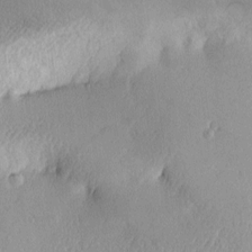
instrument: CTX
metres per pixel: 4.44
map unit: Hve
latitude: 2.5545
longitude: -121.3860
